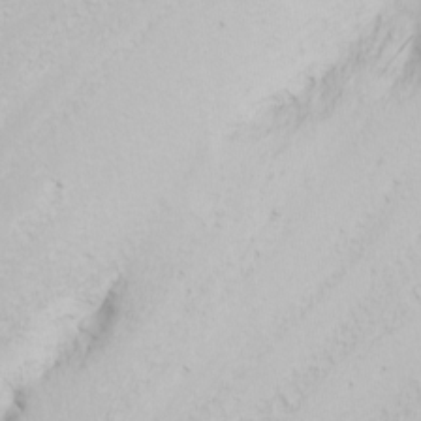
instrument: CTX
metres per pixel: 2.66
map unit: Nhu
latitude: -10.0094
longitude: -68.4034
